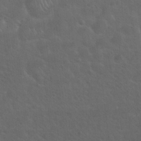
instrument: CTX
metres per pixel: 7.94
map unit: Hto
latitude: 19.4804
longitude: -54.1578
